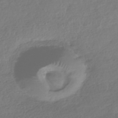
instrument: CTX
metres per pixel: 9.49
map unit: HNhu
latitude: -41.3698
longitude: 97.8423
